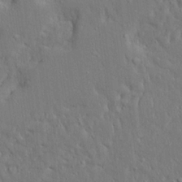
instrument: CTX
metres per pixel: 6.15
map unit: Ave
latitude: 17.3104
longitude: -140.9702
